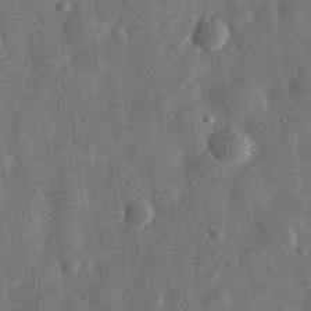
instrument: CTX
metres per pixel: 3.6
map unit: eHh
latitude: 31.9151
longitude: -75.0458
